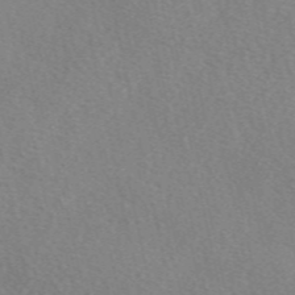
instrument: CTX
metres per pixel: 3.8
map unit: eAb
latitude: 49.1403
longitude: 107.1809
